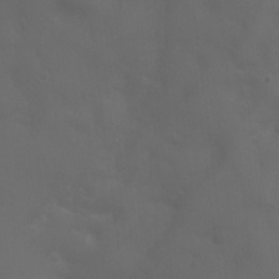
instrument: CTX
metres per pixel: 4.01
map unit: Ht
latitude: 1.4993
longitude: -22.3467
